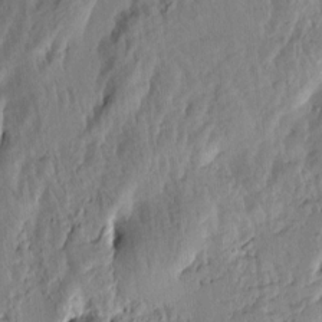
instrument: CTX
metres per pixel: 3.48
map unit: Htu
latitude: -1.0676
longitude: -176.6301
